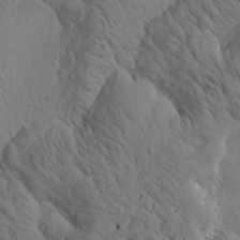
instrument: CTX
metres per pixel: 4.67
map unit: Htu
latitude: 2.9513
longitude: 178.2172
